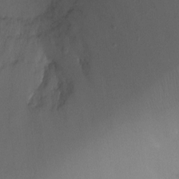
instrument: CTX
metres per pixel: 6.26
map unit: Nhu
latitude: -11.5399
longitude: -34.2522
